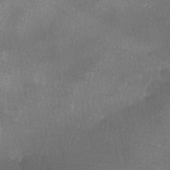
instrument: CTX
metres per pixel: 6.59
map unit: Ave
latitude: -7.1809
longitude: -122.8947
